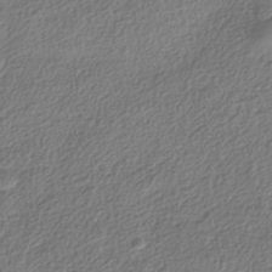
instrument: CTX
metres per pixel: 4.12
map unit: HNhu
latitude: -40.1417
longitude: 101.7666
